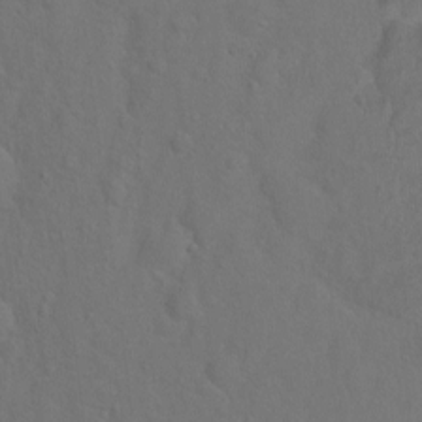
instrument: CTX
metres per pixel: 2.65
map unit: Hto
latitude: -5.6910
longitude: -35.2914
